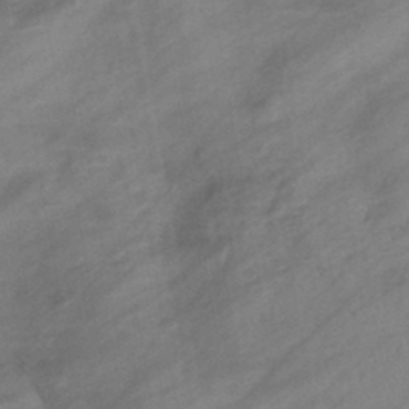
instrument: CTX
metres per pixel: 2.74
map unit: eHb
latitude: -43.8800
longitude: 85.5399
